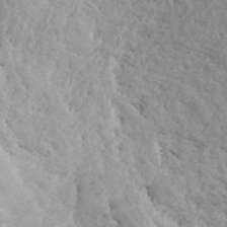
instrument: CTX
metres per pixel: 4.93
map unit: ANa
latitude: 42.9892
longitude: 47.8989
